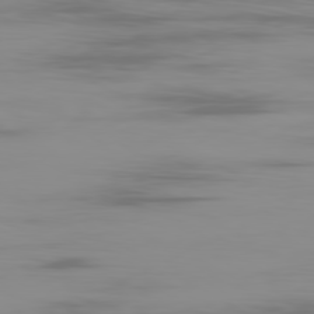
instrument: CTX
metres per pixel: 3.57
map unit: Ap
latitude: -80.2929
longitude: -59.0647
